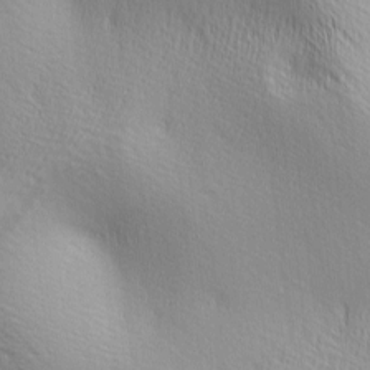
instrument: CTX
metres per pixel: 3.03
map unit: lAa
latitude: -5.1431
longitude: -121.7450
